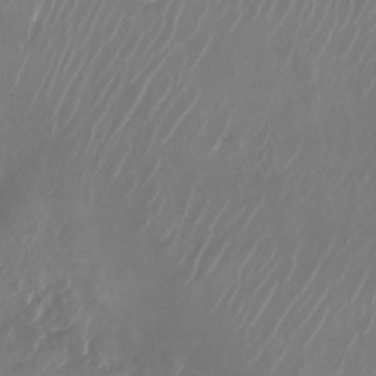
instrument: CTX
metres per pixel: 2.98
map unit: Nhu
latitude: -28.1606
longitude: -71.5371
